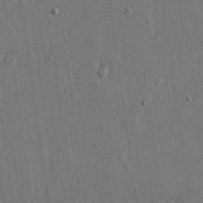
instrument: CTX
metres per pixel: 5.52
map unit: eHh
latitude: 15.5749
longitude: -68.5924
